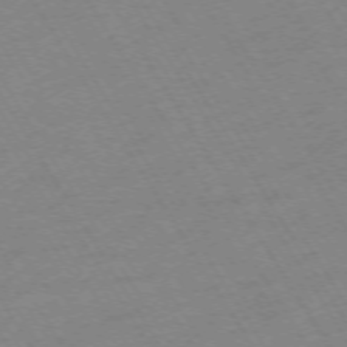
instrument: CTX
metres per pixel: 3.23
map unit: Ap
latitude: -73.2943
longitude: -71.8961
